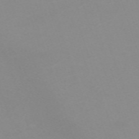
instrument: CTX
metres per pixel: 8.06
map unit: eHh
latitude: -63.1620
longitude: 48.9920
